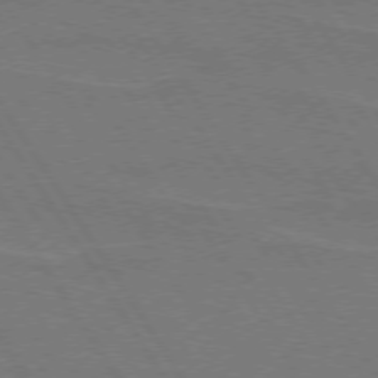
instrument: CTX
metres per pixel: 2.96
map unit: lApd
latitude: 74.1767
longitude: -56.1388
